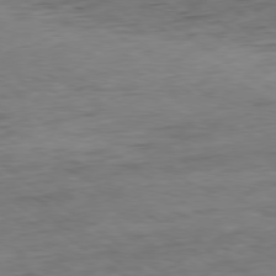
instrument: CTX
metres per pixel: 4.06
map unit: Ap
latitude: -79.2376
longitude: -77.3859
